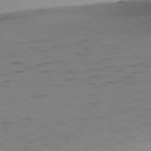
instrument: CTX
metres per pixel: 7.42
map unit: Ap
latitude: -76.4440
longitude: -80.1389
